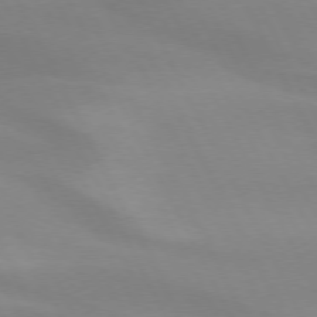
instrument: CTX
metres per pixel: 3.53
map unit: lApd
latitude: 73.4616
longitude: -48.5924
